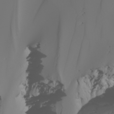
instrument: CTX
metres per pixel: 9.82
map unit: Nhu
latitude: -6.9919
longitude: -94.1767
